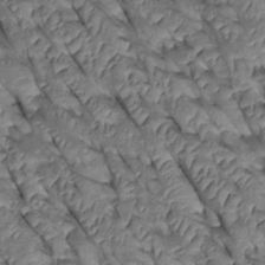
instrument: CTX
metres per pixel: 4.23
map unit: Htu
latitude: 0.8002
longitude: 147.8611
